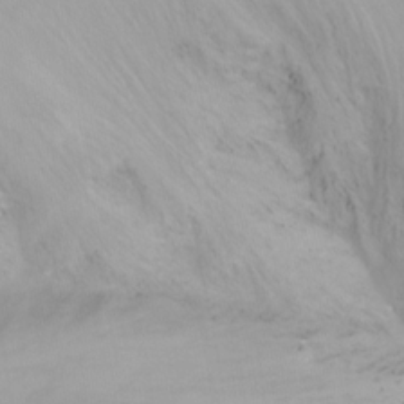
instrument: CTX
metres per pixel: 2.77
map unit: Nhu
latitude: -12.6141
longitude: -61.5182
